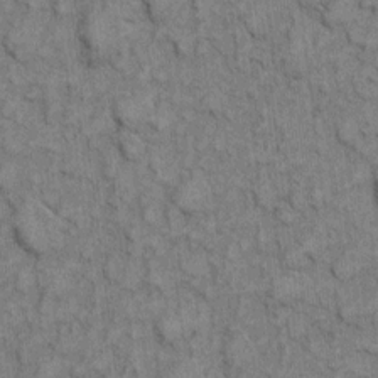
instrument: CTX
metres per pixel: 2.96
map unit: eHh
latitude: 7.4237
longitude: -64.3278
